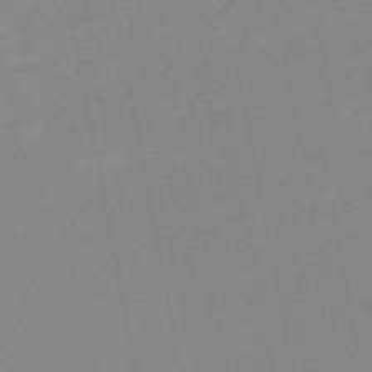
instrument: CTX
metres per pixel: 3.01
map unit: lHb
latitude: -49.2376
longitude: 80.6897
